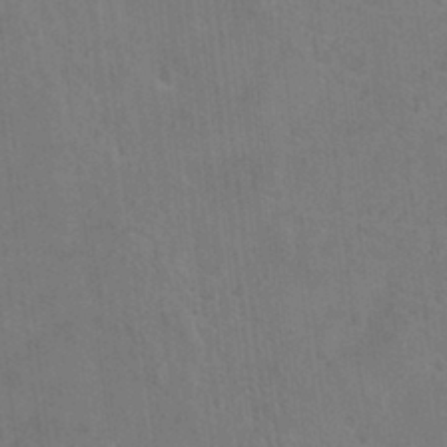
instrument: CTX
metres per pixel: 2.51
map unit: Hto
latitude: 12.5168
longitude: -36.1578
